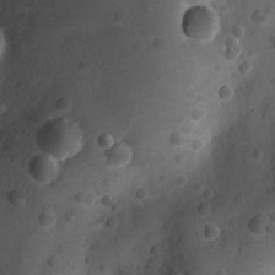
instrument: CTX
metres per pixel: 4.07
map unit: Nhu
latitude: 9.3482
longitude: -22.6490
